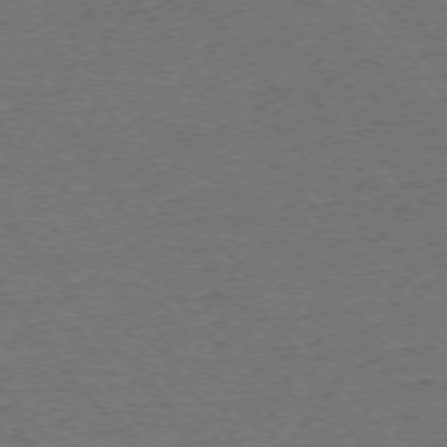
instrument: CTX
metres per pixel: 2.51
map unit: Ap
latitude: -75.1432
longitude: -81.7450
